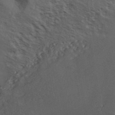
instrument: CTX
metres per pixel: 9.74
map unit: ANa
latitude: 42.2334
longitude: 34.7463
